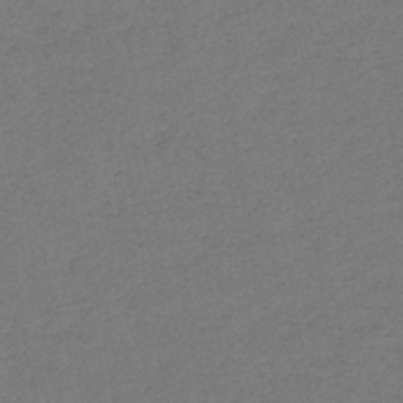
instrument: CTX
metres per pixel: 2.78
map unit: eHb
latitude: -41.3321
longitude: 79.5777
